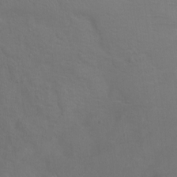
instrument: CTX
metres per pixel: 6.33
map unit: Ht
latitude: 0.0255
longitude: -35.7638
